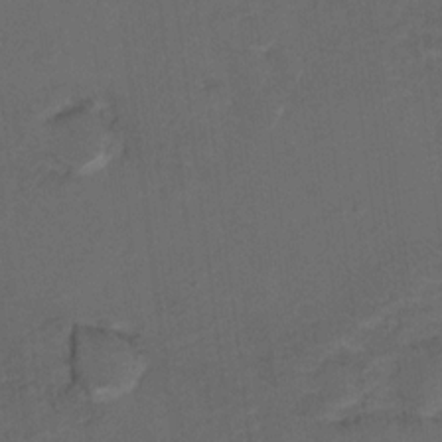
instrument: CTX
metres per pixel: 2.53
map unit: Hto
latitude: 6.7246
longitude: -34.9891
